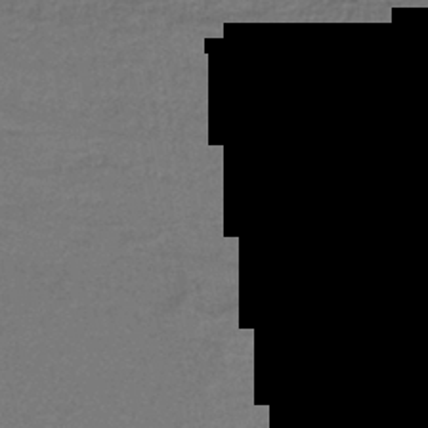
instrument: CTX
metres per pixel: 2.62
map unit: lHb
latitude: -40.1983
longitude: 53.6721
